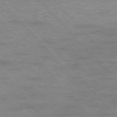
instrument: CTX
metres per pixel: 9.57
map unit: Ap
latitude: -76.4062
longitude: -61.3481
